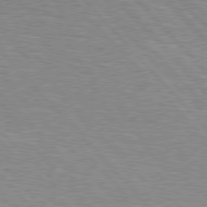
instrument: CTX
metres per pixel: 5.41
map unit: Hpe
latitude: 76.9891
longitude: -150.5356
